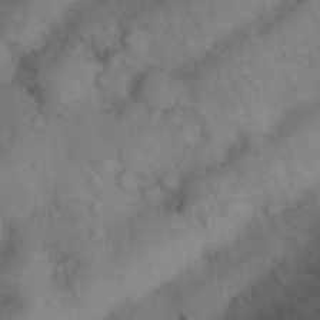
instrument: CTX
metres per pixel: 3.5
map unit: Nhu
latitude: 26.3656
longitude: -69.7261
